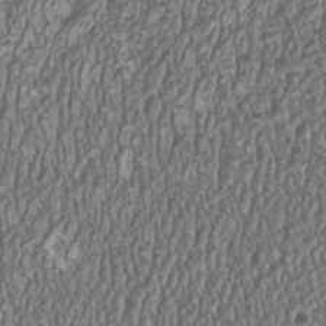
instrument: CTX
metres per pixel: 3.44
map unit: HNhu
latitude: 0.8946
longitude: 0.4629
